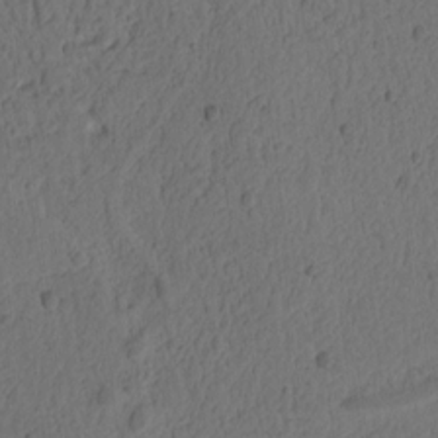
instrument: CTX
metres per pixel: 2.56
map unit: Ht
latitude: 10.7246
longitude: -74.5735
